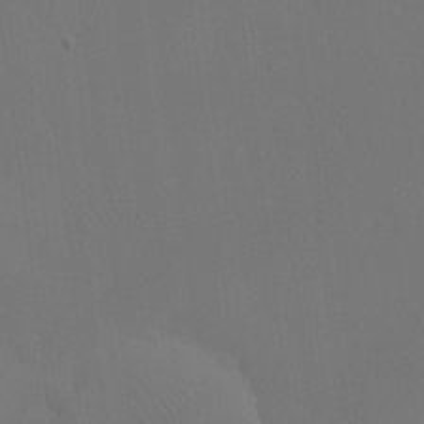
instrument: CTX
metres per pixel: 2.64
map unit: eHh
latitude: -7.8989
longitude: -69.2159
